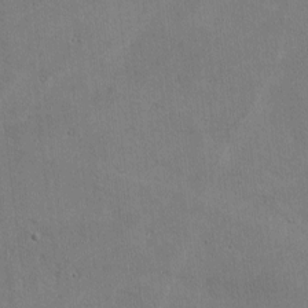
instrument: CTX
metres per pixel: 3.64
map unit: lHvf
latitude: -9.2376
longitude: -100.7624
